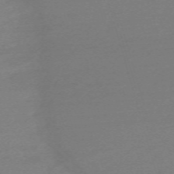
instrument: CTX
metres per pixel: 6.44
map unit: eHh
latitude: -62.4062
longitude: 52.1983
